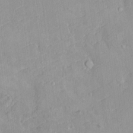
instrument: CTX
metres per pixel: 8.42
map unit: HNhu
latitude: 5.0080
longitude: 3.0486
